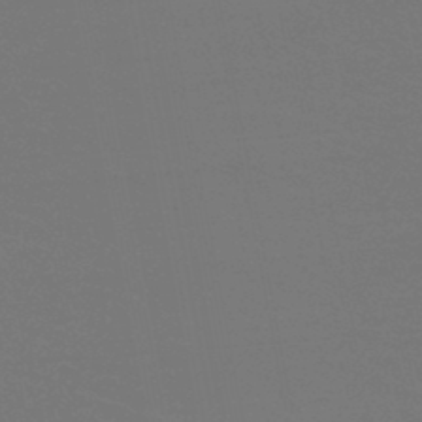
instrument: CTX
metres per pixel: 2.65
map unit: HNb
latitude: -46.8408
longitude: -44.1200
